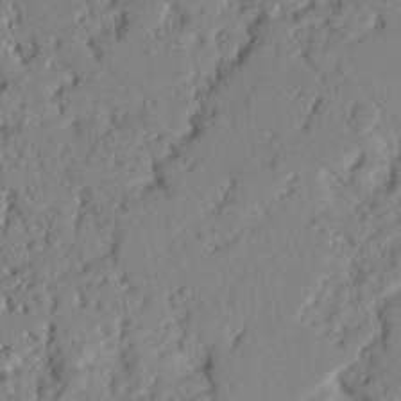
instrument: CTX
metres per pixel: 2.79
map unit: Nhu
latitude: 20.0633
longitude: -77.3859
